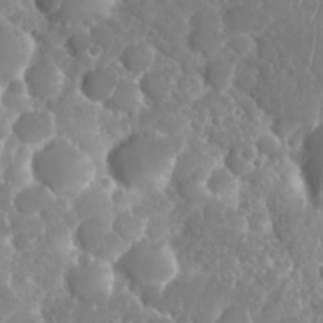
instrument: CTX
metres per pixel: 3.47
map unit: Nhu
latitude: 25.5371
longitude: -60.8002
